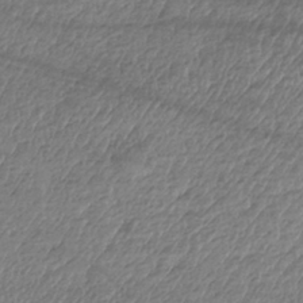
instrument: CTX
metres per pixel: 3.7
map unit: eHh
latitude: -42.4817
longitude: 117.6721
